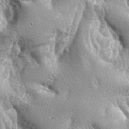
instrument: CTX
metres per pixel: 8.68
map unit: lAa
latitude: -6.3117
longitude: -125.3482
